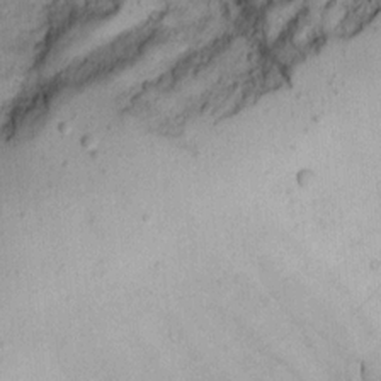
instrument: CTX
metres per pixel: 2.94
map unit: Aa
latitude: 13.8206
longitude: -141.0647
